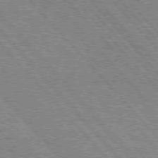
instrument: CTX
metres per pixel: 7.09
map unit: Hpe
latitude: 75.8961
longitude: -154.4601
